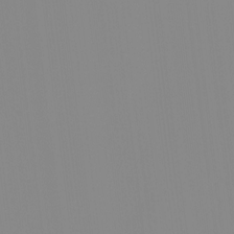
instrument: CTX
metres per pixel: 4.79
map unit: eHh
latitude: -4.0472
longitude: 16.6897
